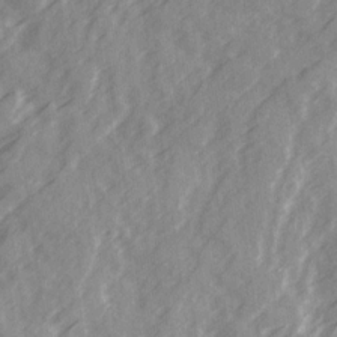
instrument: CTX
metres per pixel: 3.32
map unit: Ave
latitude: 19.5749
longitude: -131.1593
